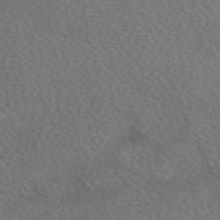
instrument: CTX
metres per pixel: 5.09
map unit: eAb
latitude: 50.2522
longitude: 113.0864
